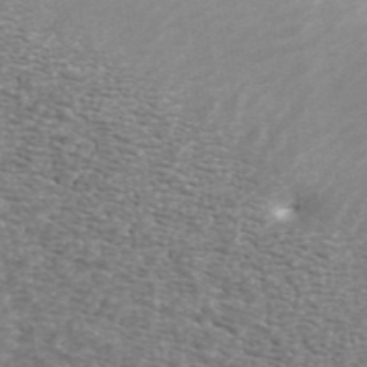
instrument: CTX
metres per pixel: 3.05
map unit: ANa
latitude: 44.4034
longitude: 29.0298
